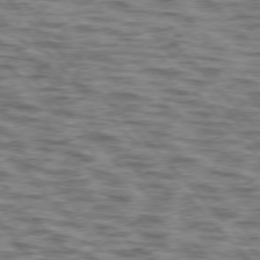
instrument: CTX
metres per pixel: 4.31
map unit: lApd
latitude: 76.3656
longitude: -70.5923
